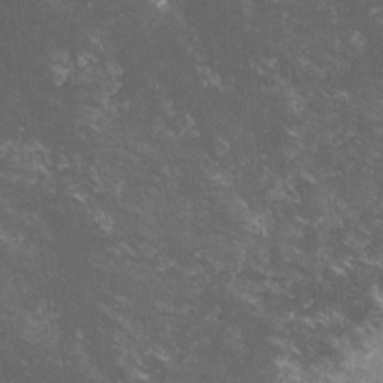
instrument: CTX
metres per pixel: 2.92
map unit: lHvf
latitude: -15.2376
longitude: -102.1389
